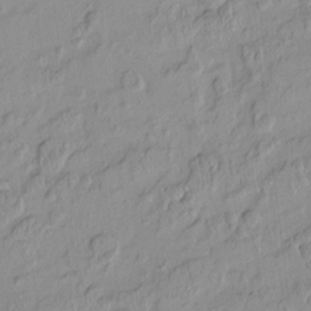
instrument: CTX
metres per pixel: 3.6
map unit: HNhu
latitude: -4.5196
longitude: 13.8422
